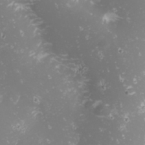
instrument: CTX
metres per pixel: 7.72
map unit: Nhu
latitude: -0.9731
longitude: -80.8191
